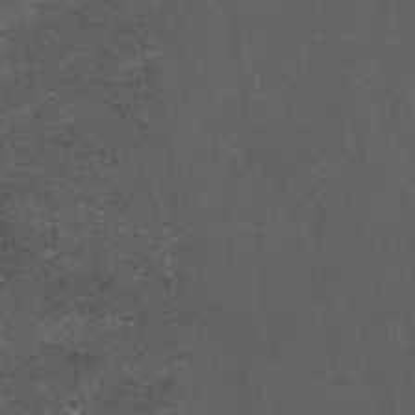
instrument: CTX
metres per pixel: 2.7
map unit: Nhu
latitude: 3.2915
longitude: -17.1214
